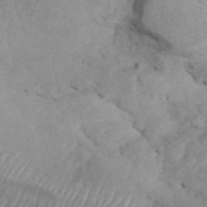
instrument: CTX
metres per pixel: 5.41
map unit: ANa
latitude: 42.8758
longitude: 53.1242
